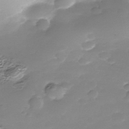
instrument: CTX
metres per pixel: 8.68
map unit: Nhe
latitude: -39.0298
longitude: -116.5924
